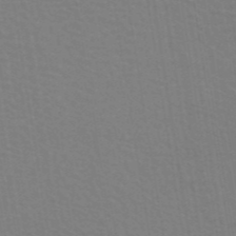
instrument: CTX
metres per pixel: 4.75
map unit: ANa
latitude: 43.8017
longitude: 27.8800
